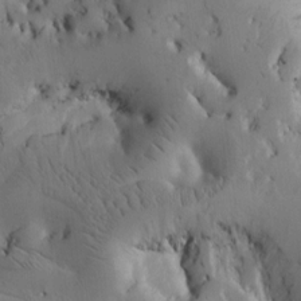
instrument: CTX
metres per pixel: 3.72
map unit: Htu
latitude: -3.2942
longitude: 169.2942
